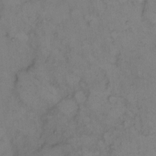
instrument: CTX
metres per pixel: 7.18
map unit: eHh
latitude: 9.3482
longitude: -62.8191
